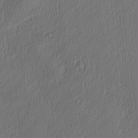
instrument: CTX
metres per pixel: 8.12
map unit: Aa
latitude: 27.7828
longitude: -137.6694
